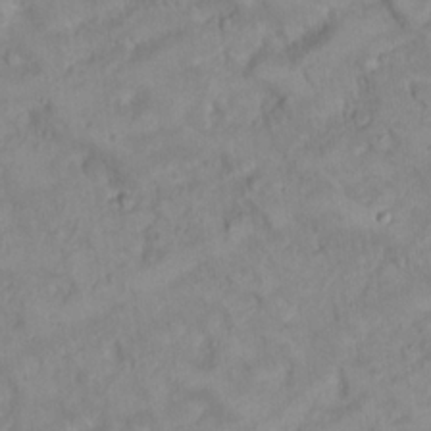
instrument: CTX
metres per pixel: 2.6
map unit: Nhu
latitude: 22.8758
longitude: -62.8758
